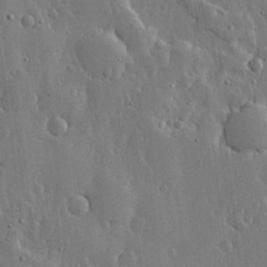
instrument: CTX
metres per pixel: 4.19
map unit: lHvf
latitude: 19.5560
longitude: -115.9150
